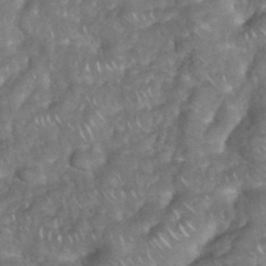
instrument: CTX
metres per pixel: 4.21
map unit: eHh
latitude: 38.4034
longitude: -58.4790
